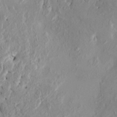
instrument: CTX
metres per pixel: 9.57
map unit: HNhu
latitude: 7.8772
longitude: -1.3859
